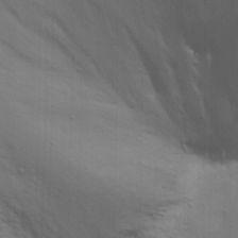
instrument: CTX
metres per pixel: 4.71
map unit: eHh
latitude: 19.5182
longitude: -72.9514
